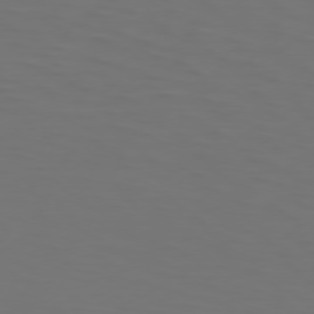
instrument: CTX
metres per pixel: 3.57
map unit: Hpe
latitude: 74.2523
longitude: -125.5749
